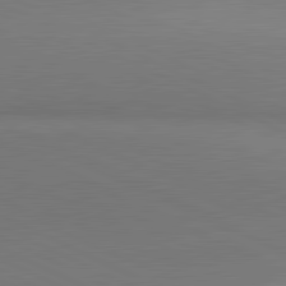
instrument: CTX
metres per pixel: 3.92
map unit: lApd
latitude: 81.6505
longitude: 150.8030
